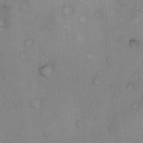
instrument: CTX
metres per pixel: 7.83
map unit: Nhu
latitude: 11.1025
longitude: -25.8772
